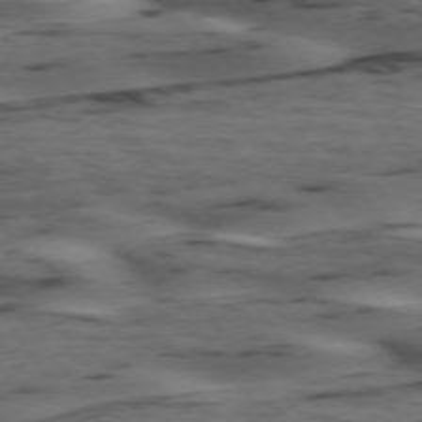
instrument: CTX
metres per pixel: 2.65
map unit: lApd
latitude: 74.7246
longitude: -70.5923
